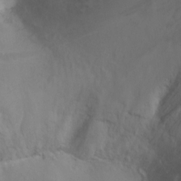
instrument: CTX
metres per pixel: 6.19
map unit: Ht
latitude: 3.2537
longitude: -26.6113
